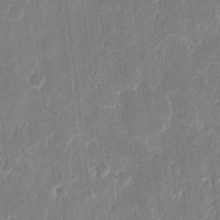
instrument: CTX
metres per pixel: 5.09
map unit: eHh
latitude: 10.9136
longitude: -70.5168
